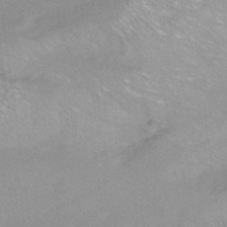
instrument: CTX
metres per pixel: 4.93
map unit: ANa
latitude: -39.1809
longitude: 95.9556
